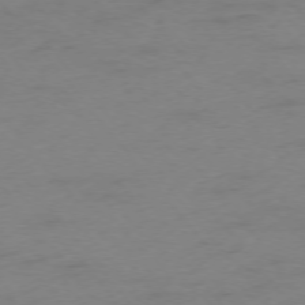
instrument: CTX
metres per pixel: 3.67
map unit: Hpe
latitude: -75.9556
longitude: -12.4979
